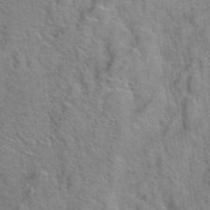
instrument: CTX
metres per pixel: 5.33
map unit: Hto
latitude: 39.1214
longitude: -44.8002
